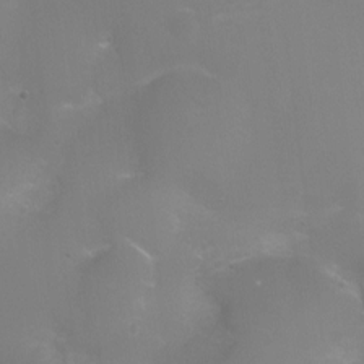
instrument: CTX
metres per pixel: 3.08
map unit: Ht
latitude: -2.6518
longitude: -24.9702
